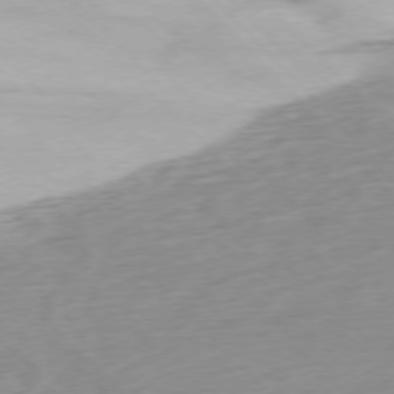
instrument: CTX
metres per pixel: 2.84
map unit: Ap
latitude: -76.8408
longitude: -78.1200
